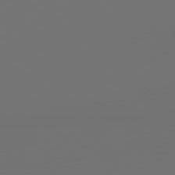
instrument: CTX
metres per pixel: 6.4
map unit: Hpe
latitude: 78.7813
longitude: 177.1053
